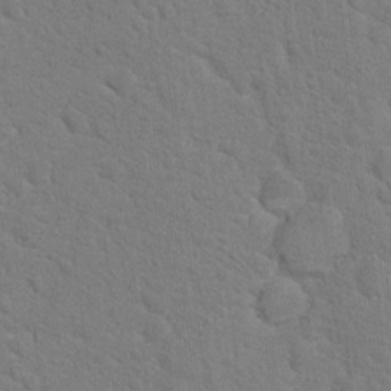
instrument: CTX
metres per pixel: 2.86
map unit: Hto
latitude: 18.5545
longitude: -34.7624
